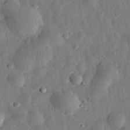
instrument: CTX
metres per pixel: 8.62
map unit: eHh
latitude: 32.4412
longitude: -76.2333
